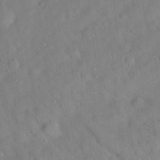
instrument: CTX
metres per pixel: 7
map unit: Hto
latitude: 19.5938
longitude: -53.4805
